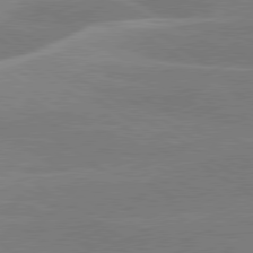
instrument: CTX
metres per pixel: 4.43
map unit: lApd
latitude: 79.5749
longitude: -122.8191
